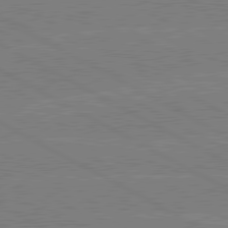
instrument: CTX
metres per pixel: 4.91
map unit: lApd
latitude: 80.5924
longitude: -126.9703
